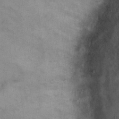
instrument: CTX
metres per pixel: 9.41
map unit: eHh
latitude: 22.3278
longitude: -61.1592
